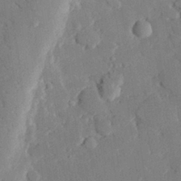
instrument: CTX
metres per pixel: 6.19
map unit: eHh
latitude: 27.7072
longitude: -80.7435
